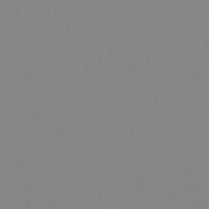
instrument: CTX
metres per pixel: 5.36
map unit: lHb
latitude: -48.1606
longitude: 70.2173
